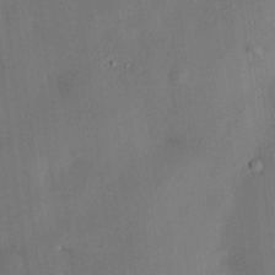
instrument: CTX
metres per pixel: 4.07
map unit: HNhu
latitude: 14.7247
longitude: 11.4266
